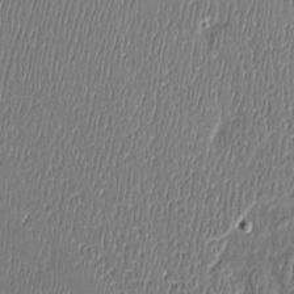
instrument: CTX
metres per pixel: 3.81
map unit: Htu
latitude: -5.2565
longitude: 175.7666
